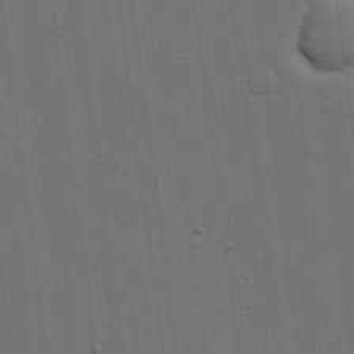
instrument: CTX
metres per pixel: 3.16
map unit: lHvf
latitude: 18.9513
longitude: -113.6127
